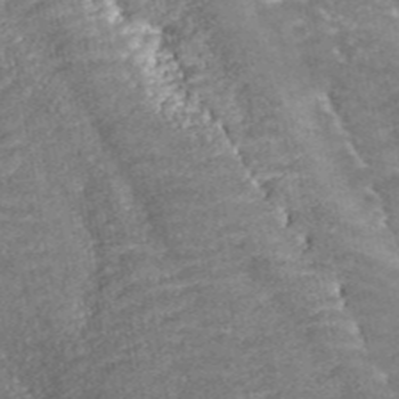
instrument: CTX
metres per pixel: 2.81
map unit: ANa
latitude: 45.5182
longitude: 38.7652
